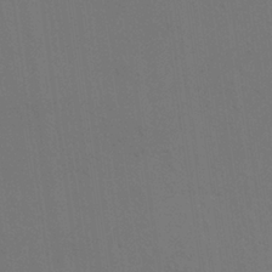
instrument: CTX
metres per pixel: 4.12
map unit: HNhu
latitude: 10.8380
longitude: 23.0298
